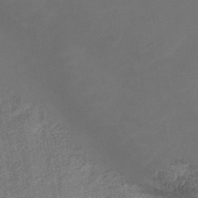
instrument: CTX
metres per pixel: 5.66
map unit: lHb
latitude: -38.8597
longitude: 74.4251
